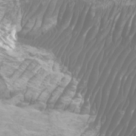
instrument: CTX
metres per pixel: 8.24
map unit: Htu
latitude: -5.9367
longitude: -75.6883
